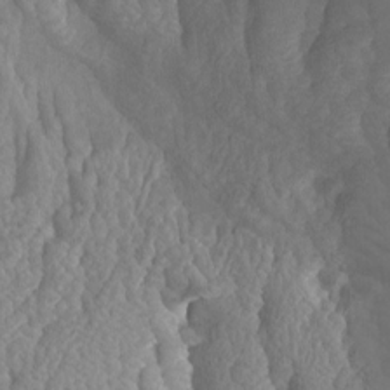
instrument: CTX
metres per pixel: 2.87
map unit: Htu
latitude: -3.7855
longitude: -73.5372
